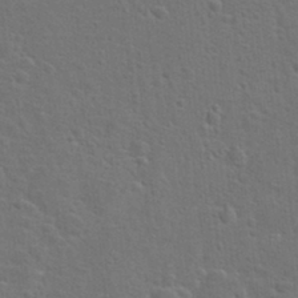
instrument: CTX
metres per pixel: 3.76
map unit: Hto
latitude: 22.9703
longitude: -47.5560
